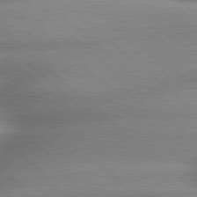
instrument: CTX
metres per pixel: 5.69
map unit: lApd
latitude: 79.5560
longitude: -162.9325
